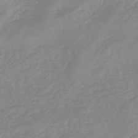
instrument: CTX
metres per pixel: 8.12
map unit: eHb
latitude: -45.5777
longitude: 82.4251
